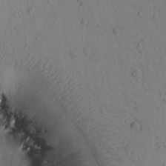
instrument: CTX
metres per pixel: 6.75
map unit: Htu
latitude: 0.1389
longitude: 173.7666
